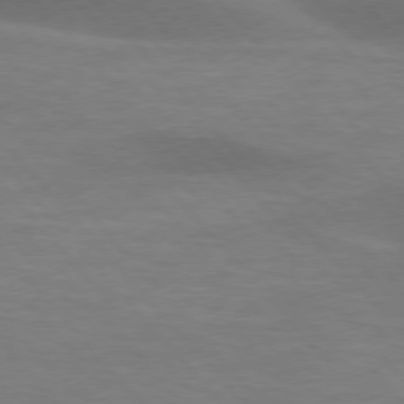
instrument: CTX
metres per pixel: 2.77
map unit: lApd
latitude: 76.5545
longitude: -58.7246
